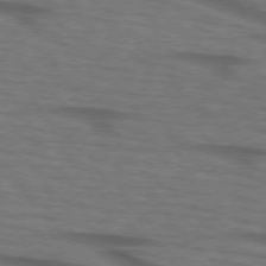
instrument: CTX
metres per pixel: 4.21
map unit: lApd
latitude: 73.5560
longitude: -73.4616
